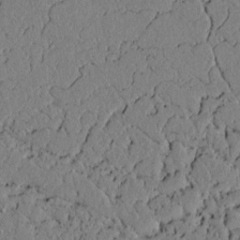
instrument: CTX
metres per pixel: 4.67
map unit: lAvf
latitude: 5.1781
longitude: 166.8408
